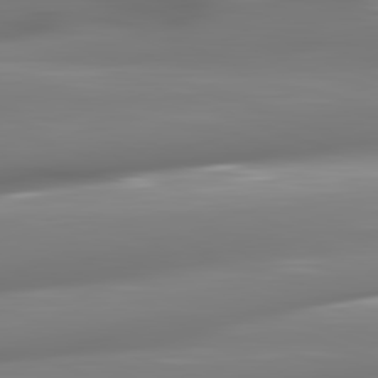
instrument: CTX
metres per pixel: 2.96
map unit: lApd
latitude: 82.0822
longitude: -149.0081
